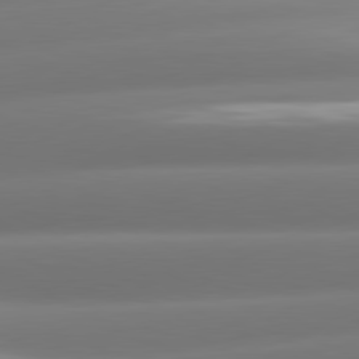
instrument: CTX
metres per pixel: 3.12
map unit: lApd
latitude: 80.9136
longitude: -160.0255
